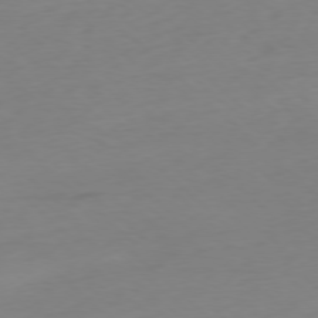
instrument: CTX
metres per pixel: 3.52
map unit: Ap
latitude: -78.0661
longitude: -67.5749
